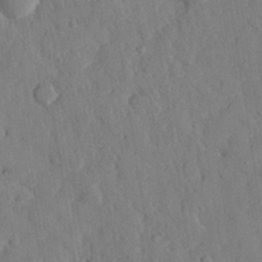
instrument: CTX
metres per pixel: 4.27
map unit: eHh
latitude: 28.1200
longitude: -76.1577
